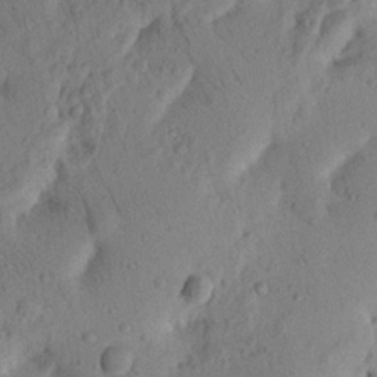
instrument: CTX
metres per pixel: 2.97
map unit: Nhu
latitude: 16.3845
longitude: -75.5938
